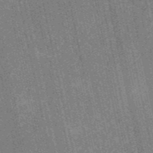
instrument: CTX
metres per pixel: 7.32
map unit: HNb
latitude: -53.9178
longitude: -38.3467
